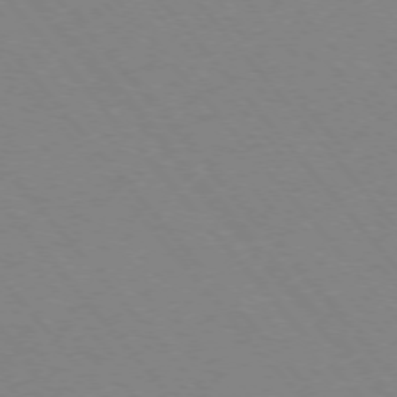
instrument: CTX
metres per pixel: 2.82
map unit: Ap
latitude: -75.7100
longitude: -63.8395
